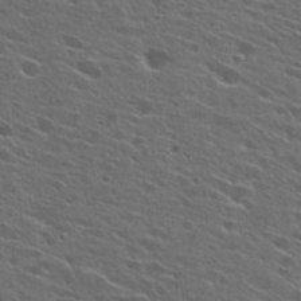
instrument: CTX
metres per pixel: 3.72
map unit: Hto
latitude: 26.8191
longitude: -45.0836
